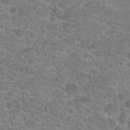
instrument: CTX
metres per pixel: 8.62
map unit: Hto
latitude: 20.0444
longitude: -43.1214
